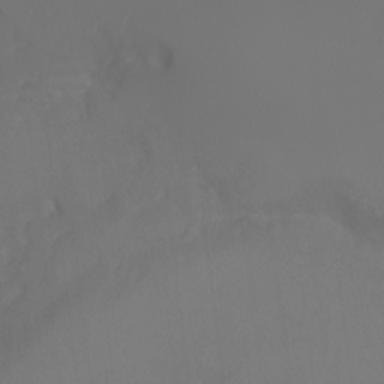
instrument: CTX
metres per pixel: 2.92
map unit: Aa
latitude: -7.5021
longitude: -72.3657
